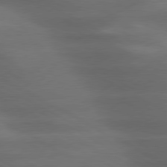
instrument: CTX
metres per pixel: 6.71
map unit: lApd
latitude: 79.6505
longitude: -119.0080
